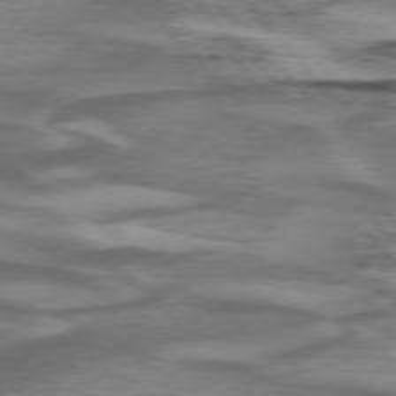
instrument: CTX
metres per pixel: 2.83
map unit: lApd
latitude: 75.1970
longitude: -78.8002
